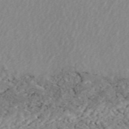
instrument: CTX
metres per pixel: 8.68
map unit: ANa
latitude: 45.5371
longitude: 28.3684
